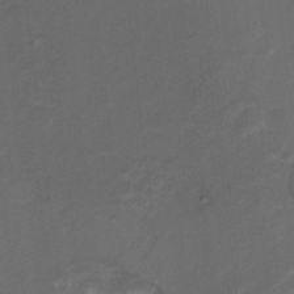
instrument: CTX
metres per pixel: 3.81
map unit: Hto
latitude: 6.5735
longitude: -35.0647
